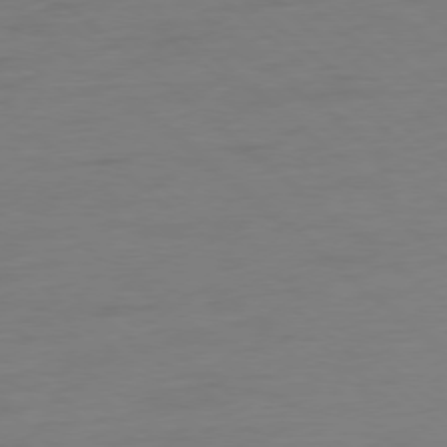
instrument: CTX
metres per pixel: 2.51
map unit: Ap
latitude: -78.5762
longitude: -57.1214
